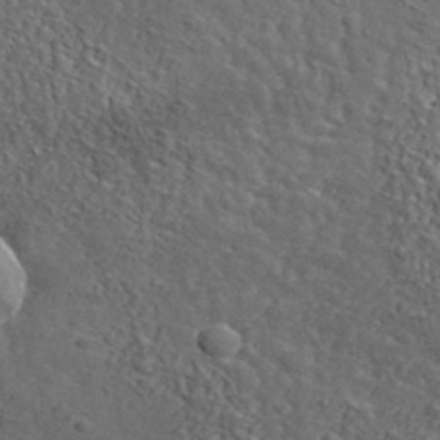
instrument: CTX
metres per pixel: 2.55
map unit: lHvf
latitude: 38.5924
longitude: -87.4048
